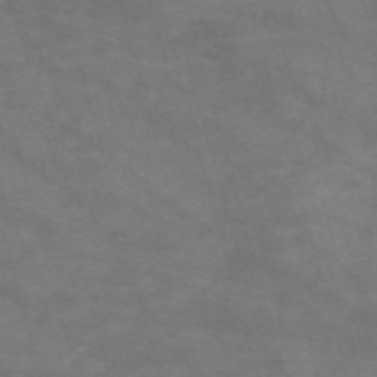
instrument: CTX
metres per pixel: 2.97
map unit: Nve
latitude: -59.3698
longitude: 59.1431
